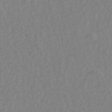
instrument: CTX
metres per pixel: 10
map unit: ANa
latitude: 44.9136
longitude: 24.4629
